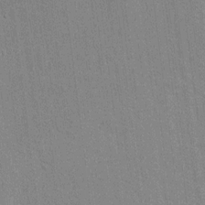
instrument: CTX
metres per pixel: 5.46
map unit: lAvf
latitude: 7.8772
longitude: 166.6141
